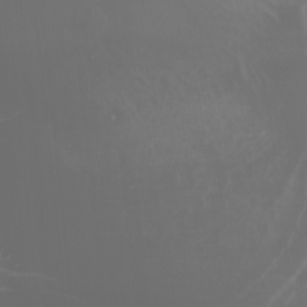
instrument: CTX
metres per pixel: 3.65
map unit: Htu
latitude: -0.8030
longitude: -77.7638
